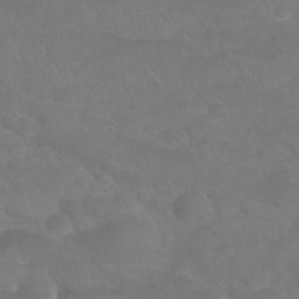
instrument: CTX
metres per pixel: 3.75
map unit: Nhu
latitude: 25.0647
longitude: -52.5546
